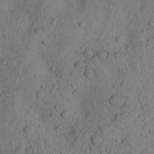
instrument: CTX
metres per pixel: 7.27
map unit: Aa
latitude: 23.6505
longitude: -143.1214
